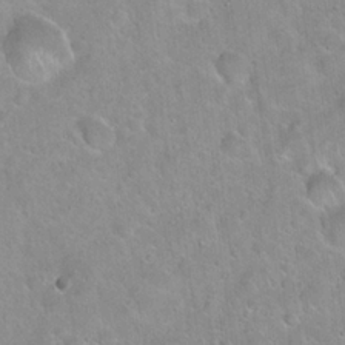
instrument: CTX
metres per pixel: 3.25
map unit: Hto
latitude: 21.5749
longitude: -52.6491
